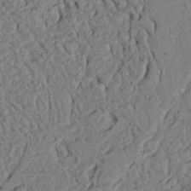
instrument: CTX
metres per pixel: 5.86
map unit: Ave
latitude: 23.7450
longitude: -132.5924
